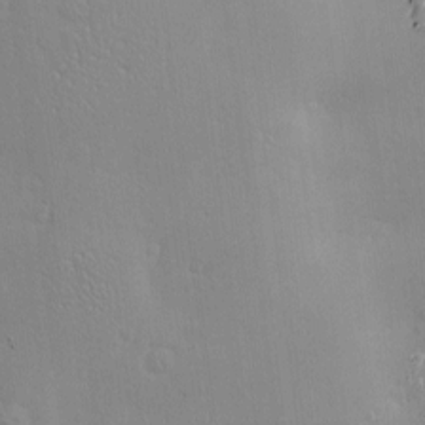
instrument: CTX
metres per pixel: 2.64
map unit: Nve
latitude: -8.8975
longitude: 174.3117
